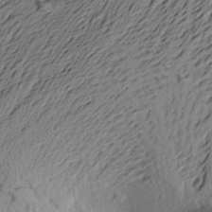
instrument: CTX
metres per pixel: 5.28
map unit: Aa
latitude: 22.3845
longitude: -149.7828
